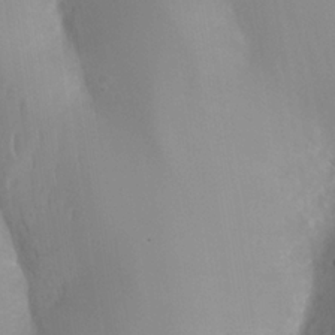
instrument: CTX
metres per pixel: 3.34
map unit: Nhe
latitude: -35.4454
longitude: -130.8002
